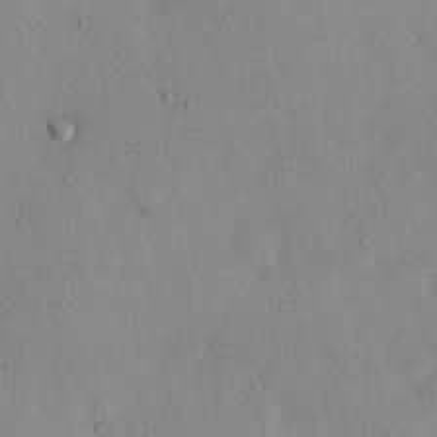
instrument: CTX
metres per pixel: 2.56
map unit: eHh
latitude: -0.0661
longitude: 17.1054
